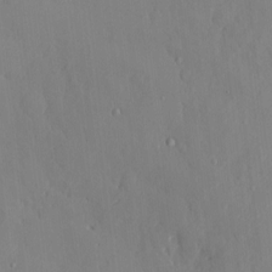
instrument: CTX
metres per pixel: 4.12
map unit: HNhu
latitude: 5.9150
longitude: 0.7653
